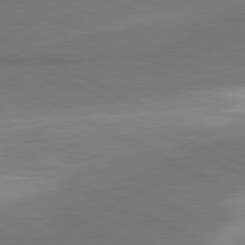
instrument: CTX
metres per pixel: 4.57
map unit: lApd
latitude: 81.4237
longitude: 157.9556
